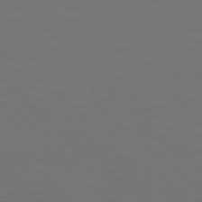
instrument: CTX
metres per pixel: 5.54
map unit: Hpe
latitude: 78.1767
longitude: -163.5938
